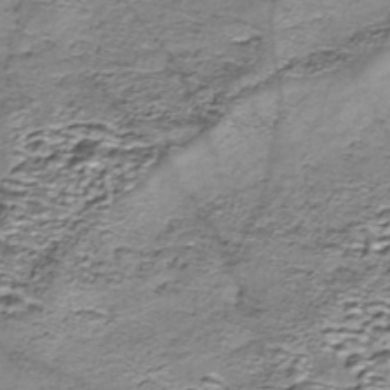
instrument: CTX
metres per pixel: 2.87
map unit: Nhe
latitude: -45.5588
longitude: 153.1431
